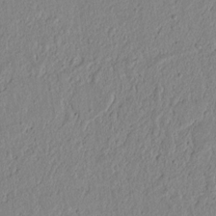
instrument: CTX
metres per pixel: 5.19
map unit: lAvf
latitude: 6.5357
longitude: 165.1054
